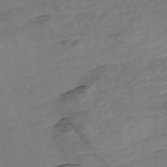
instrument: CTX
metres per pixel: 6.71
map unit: Nve
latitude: -57.3509
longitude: 53.7666
